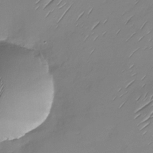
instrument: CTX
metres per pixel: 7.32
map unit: Nhu
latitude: -28.0283
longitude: -61.5371
